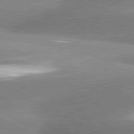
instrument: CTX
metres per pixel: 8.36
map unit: lApd
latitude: 81.1025
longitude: -163.3293
